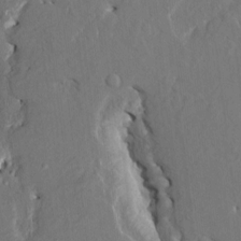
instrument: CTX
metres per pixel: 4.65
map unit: HNhu
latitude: 5.1592
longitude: -4.8758
